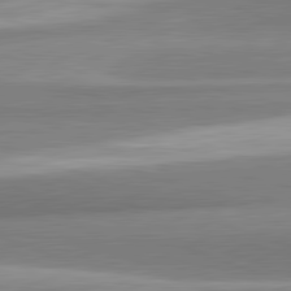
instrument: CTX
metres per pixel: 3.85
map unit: lApd
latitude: 82.1955
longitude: 179.7666
